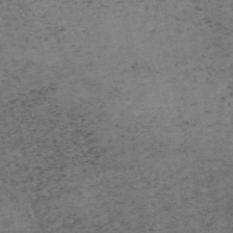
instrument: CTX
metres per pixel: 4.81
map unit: HNb
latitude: -55.1431
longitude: -46.4979
